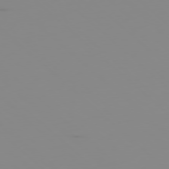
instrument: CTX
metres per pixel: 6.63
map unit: Ap
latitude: -78.0283
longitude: -63.3104
